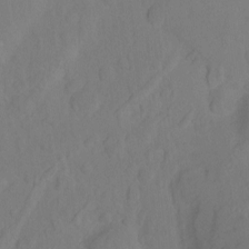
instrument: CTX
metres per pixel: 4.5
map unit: Nhu
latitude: -7.9178
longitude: -44.0633
